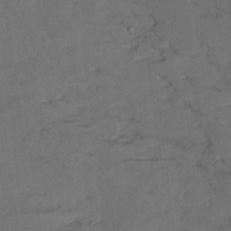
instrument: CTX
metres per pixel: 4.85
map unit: HNhu
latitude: 10.4790
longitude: 23.9178
